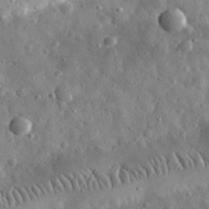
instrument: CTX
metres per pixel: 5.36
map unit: eHh
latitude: 31.1215
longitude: -74.5924
